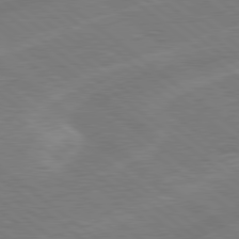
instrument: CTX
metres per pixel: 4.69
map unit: Hpe
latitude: 78.8002
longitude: -153.5560
